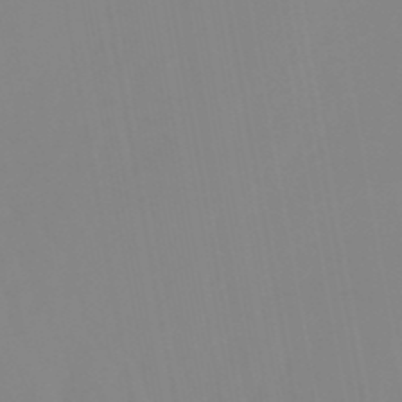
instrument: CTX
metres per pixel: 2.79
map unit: eHb
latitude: -49.7289
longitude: 74.4440
